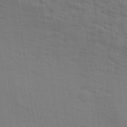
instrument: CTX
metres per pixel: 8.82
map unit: Aa
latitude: 30.2334
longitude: -135.2159
